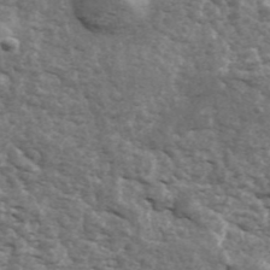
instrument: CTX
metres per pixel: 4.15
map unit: ANa
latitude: 43.6883
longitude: 46.9541
